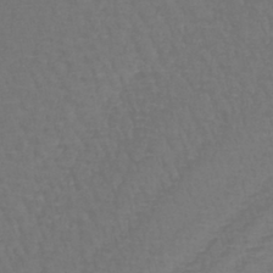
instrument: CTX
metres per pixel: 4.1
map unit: lHb
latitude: -43.0297
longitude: 65.1998
